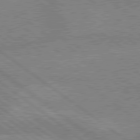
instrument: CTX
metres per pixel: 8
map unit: lApd
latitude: 79.3104
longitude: -160.5923
